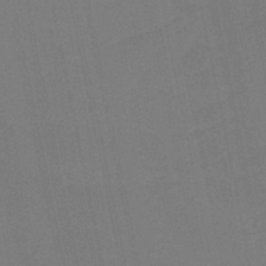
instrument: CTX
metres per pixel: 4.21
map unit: lHb
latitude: -45.0109
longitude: 55.8611
